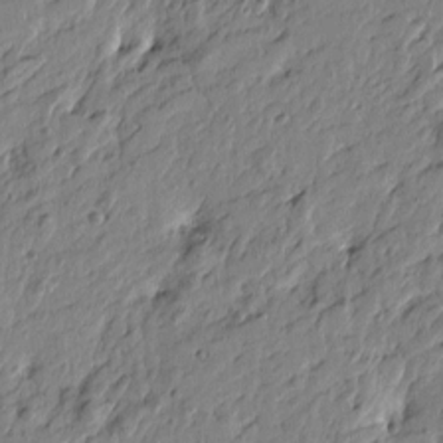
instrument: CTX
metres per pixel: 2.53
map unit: Htu
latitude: -5.1998
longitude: 179.3131
